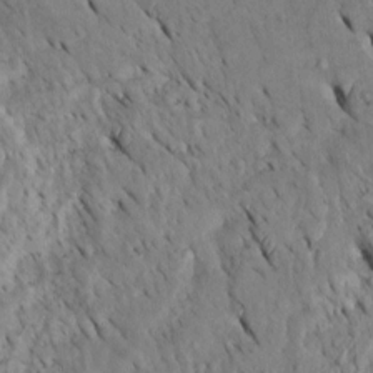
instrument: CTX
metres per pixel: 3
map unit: Htu
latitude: -5.5966
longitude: 153.2187
